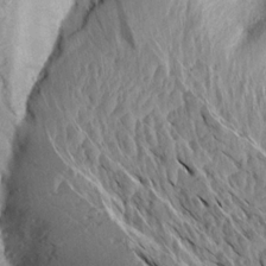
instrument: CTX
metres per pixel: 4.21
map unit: Aa
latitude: 15.1404
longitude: -142.1200
